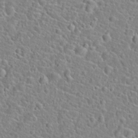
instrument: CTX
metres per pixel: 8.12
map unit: Hto
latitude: 21.4616
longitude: -45.0647
